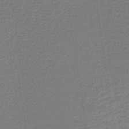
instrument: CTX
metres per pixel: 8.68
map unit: lHb
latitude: -40.7274
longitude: 63.1431
